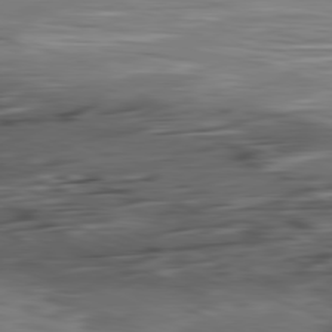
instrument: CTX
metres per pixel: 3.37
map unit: Ap
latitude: -81.3510
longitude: -81.3293
